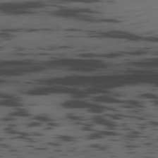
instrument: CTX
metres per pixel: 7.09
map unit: Ap
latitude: -79.3320
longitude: -62.1767
